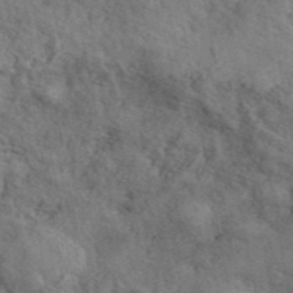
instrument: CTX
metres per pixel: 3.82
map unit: ANa
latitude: 43.8583
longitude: 48.4440
